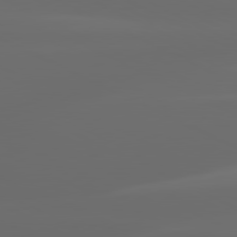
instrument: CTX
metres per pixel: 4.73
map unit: lApd
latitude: 80.7435
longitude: -137.3104
